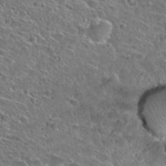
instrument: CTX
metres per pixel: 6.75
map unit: Hto
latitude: 25.6316
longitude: -46.9514
